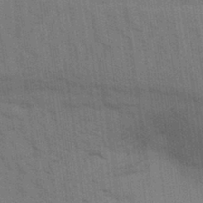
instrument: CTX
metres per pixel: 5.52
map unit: Aa
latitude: 31.6694
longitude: -139.5749
